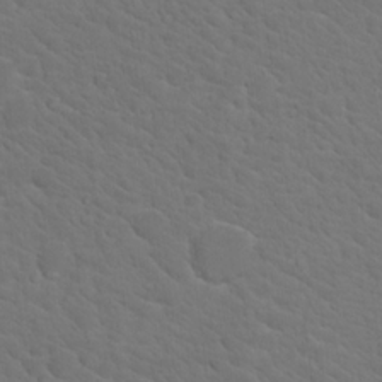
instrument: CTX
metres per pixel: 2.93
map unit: Nhu
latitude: 18.3845
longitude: -33.5182
